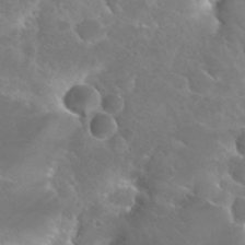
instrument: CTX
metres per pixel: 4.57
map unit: Hto
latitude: 27.3293
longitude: -38.5357
